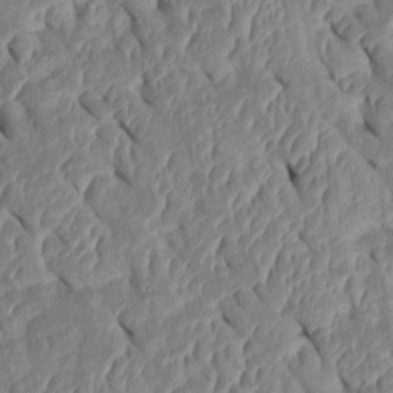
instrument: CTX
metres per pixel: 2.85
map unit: Htu
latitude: 1.6505
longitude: 147.6155
